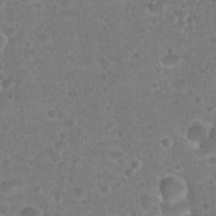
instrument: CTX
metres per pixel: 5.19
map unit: Hto
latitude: 21.9339
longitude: -48.3089
